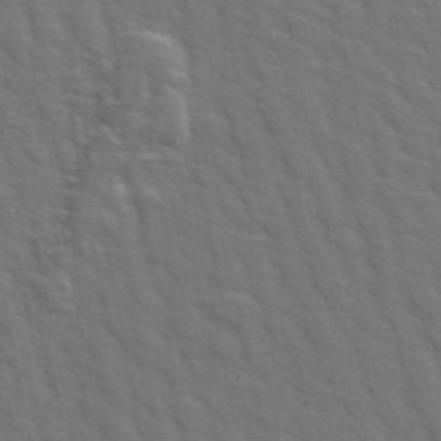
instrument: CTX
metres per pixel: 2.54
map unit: ANa
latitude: 47.9717
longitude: -76.6868
